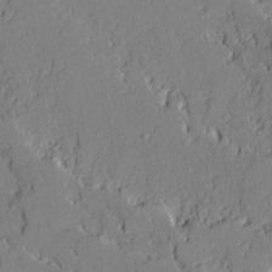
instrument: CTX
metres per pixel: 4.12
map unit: Ave
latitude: 18.6112
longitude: -128.2333
